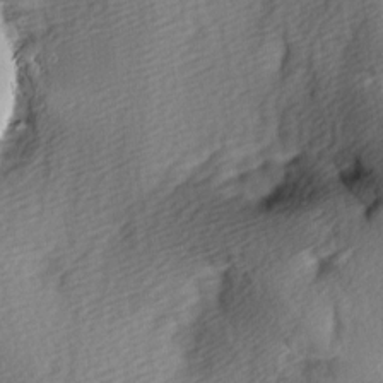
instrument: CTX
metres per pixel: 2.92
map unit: lAa
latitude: -5.7099
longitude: -121.2348
